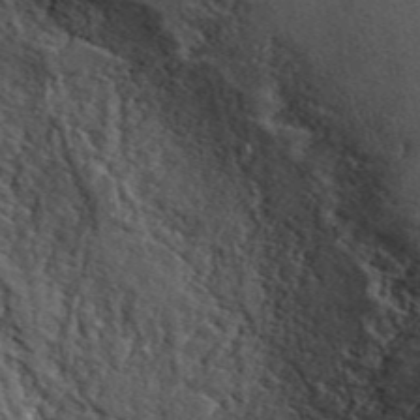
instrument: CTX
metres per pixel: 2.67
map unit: ANa
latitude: 43.9717
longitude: 46.1417
